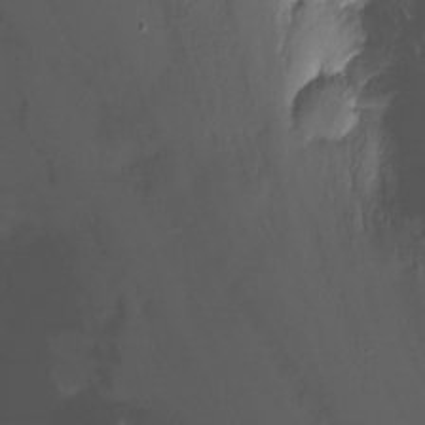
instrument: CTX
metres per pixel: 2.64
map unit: Nhu
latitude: -11.4077
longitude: -46.8380
